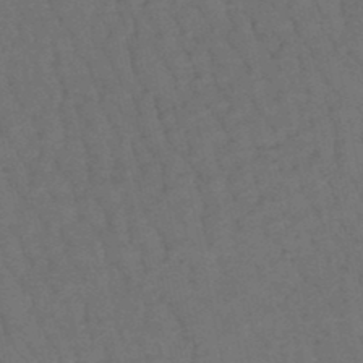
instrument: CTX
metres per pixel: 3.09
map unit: lHb
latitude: -47.6910
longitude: 81.2943
